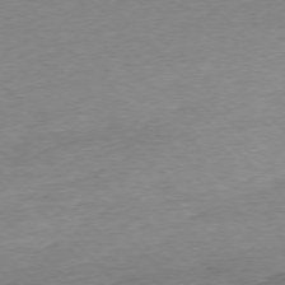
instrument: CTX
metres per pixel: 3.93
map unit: Ap
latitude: -76.9353
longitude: -97.6505
